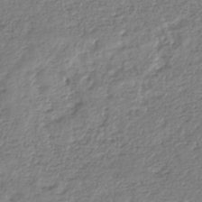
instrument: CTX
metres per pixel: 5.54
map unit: HNhu
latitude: -36.5951
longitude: 32.5196
